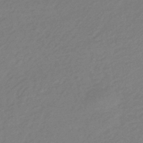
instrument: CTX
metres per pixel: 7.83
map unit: HNhu
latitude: -43.5588
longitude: 89.9556
